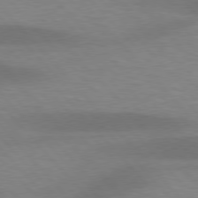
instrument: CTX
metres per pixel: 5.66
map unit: lApd
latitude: 76.9513
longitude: -58.7057
